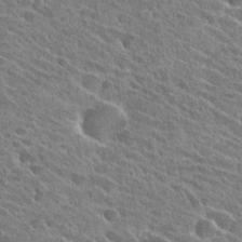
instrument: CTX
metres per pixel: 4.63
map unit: Hto
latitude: 25.6882
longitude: -40.8380
